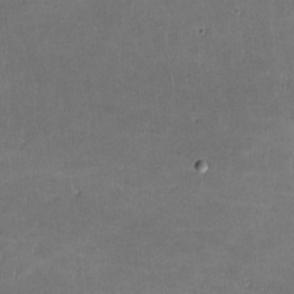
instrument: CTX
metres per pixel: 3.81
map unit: lHvf
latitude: -11.2187
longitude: -102.8947
